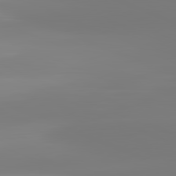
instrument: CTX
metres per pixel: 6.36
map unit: lApd
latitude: 81.9528
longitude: -149.3104
